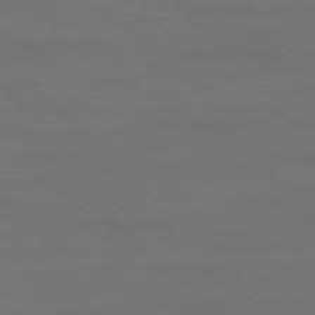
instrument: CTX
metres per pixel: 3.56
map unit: Ap
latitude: -78.3495
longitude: -94.0255
